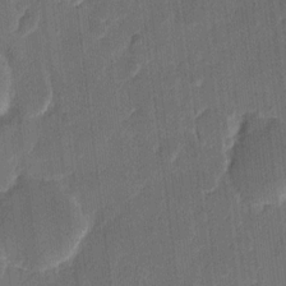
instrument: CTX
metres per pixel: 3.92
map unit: eHh
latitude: 9.7261
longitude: -68.5735
